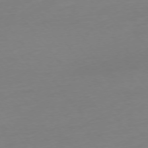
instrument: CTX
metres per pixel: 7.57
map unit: Hpe
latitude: -75.8234
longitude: -15.7450
